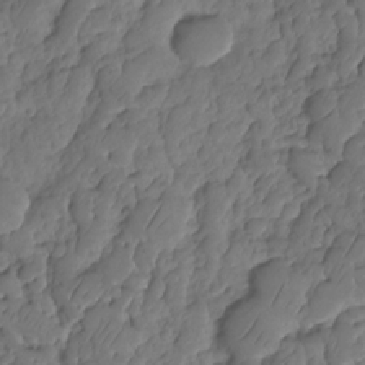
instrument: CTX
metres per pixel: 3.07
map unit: HNhu
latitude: -25.0297
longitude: 49.5966
